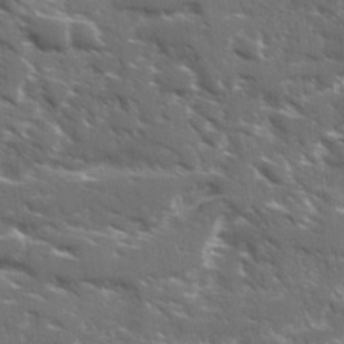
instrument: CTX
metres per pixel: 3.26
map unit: Ave
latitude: 17.4426
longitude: -130.4601
